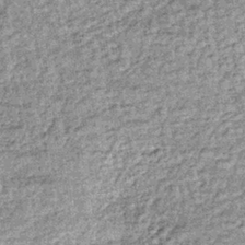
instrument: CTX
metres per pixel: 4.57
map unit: lHb
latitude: -36.1039
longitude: 66.3873
